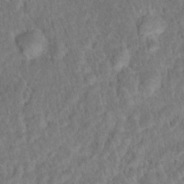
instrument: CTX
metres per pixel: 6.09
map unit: Hto
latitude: 17.3293
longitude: -40.7813
